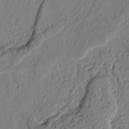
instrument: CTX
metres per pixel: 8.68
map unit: Ht
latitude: 9.1592
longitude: -78.4223
